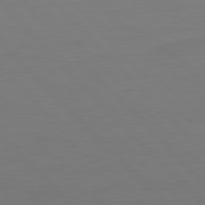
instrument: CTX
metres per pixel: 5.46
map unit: Ap
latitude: -79.8044
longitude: -56.4412
